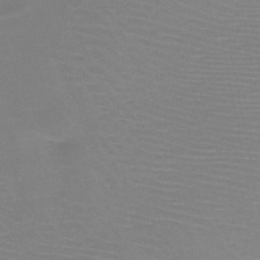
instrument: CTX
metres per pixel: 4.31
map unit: HNb
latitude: -47.2754
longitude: -43.2915
